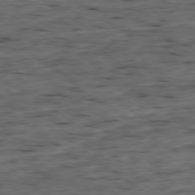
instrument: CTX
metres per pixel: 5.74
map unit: Ap
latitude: -79.3698
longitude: -90.4979
